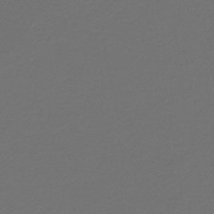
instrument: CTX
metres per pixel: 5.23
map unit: lHb
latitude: -43.6343
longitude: 61.8611
